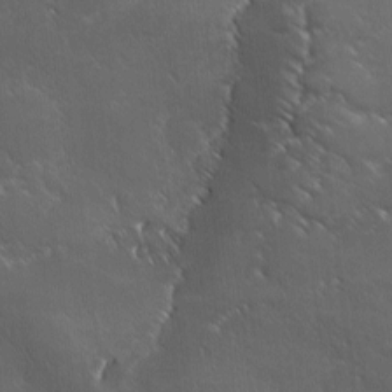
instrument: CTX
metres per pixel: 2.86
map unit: Ave
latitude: 1.1592
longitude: -113.8205
